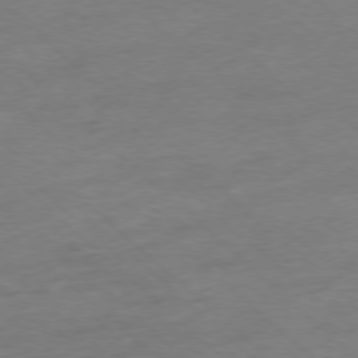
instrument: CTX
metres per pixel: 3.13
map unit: Ap
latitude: -77.4832
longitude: -63.8206
